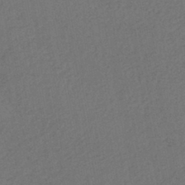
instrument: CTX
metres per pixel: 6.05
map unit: lHb
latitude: -43.6910
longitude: 68.4629
